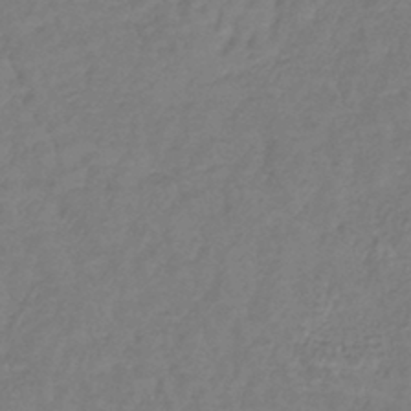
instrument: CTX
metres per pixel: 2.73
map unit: lHb
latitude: -42.2928
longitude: 74.1984
